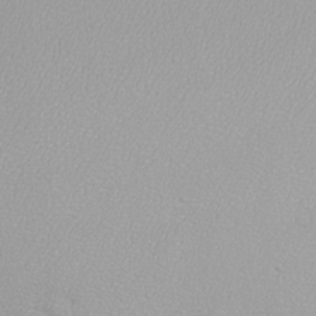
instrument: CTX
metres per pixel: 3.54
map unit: eHh
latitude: -8.2361
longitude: -70.8380
